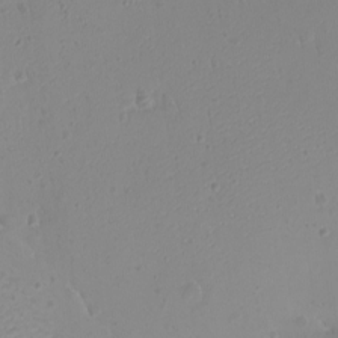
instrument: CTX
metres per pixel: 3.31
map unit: eHh
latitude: -9.4454
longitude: -68.9891
